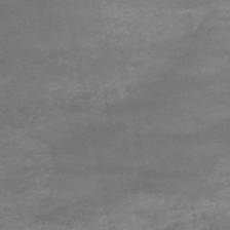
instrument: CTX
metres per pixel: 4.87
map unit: HNb
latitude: -52.5384
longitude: -39.0269
